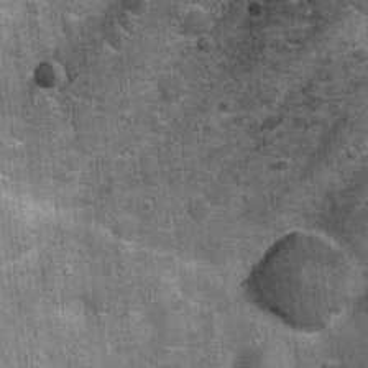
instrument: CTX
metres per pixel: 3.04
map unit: Nhu
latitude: 5.9906
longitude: -23.5371
